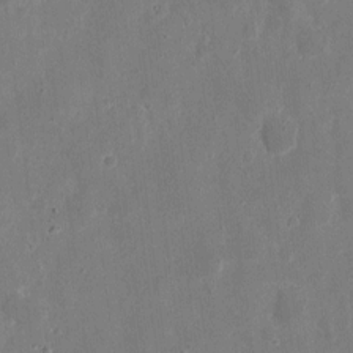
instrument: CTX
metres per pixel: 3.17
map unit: eHh
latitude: 7.9717
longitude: -68.8191
